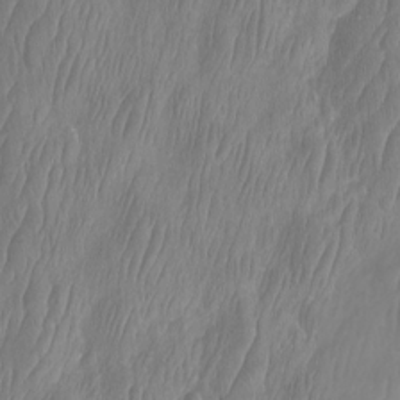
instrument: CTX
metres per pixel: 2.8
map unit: Htu
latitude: -8.9542
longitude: -75.4426
